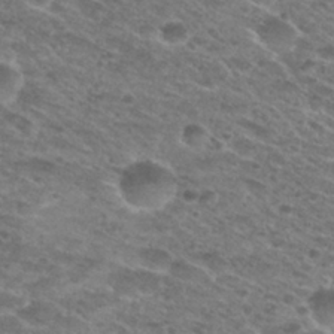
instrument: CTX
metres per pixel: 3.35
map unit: Nhu
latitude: 28.5734
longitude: -47.8962
